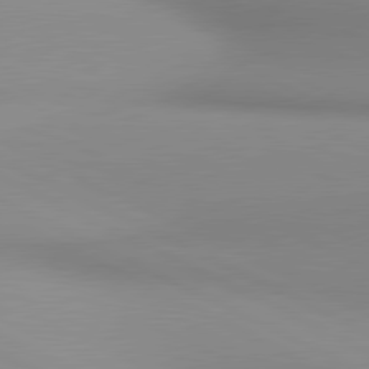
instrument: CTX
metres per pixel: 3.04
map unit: lApd
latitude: 80.7624
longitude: 143.9367
